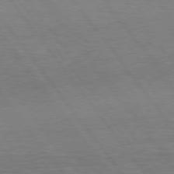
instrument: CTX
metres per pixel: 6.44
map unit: Hpe
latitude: 75.0836
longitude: -136.3845
